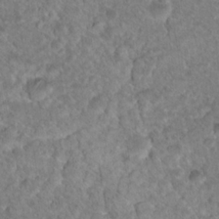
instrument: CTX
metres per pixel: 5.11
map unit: Nhu
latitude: 17.1970
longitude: -32.9514
